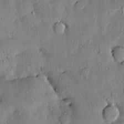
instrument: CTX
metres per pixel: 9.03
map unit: eHh
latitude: 0.1388
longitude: 15.7667
